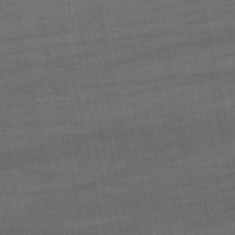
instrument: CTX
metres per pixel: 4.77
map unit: eHb
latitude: -50.5007
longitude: 78.5762
